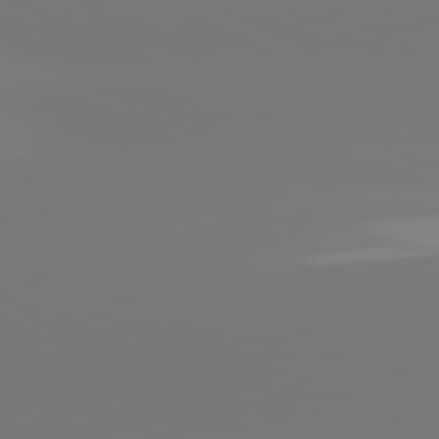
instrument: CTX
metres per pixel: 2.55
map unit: lApd
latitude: 81.2348
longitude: -148.4223
